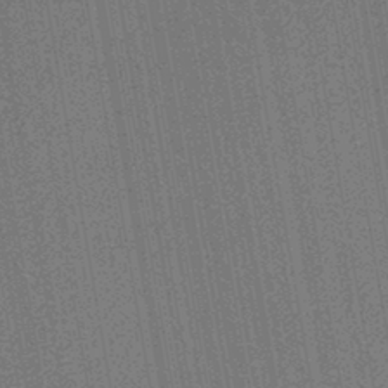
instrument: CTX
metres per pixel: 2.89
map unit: lHb
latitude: -43.8800
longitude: 65.2943
